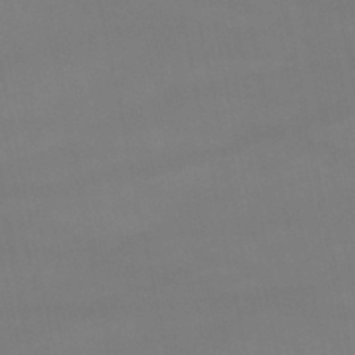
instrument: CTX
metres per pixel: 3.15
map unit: lHb
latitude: -46.1039
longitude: 66.8597
